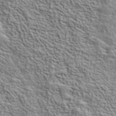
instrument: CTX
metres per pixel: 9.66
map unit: lHvf
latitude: 40.3278
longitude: -89.1215
